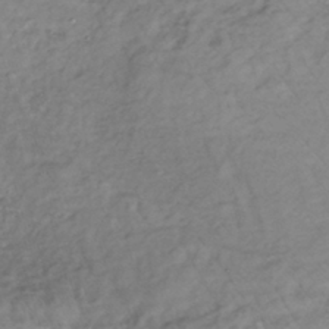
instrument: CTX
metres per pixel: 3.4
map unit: lHb
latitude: -35.3888
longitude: 69.3887
